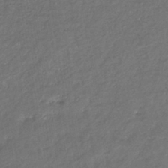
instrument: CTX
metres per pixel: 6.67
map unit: eHb
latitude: -39.4644
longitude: 78.9163
